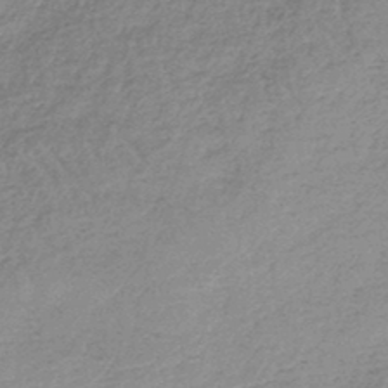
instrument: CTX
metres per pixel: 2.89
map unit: lHb
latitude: -44.4062
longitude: 69.8800
